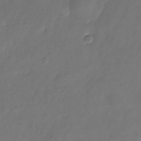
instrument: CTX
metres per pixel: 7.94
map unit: Nhu
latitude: -23.9745
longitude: -69.5560
